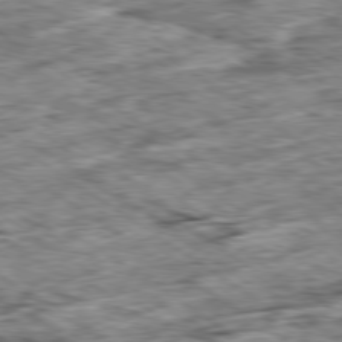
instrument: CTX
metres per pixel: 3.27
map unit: Ap
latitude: -79.8989
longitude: -85.8583
